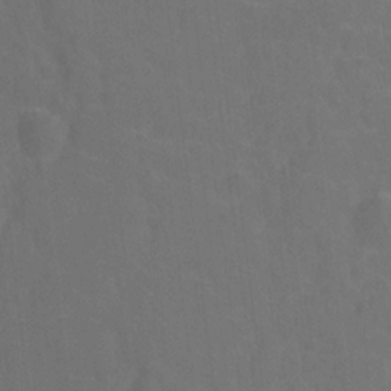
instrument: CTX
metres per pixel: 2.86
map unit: Hto
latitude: -1.9367
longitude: -34.8002
